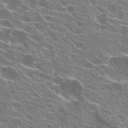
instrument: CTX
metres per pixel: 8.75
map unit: Hto
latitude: 22.2522
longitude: -40.1577
